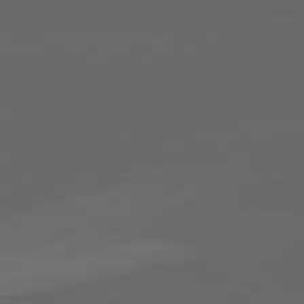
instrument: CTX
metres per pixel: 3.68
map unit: lApd
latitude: 82.0822
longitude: 129.8989
